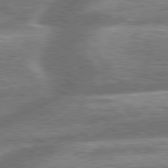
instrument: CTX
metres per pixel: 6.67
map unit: lApd
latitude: 79.8395
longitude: -159.1403
